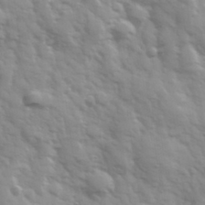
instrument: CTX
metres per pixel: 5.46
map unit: Hve
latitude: 32.3845
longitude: 150.3306
